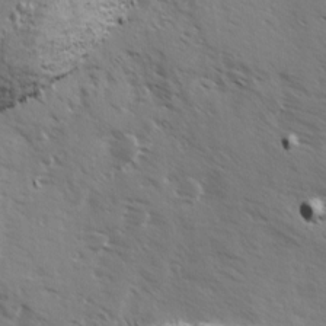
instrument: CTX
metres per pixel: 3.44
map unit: Ave
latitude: 13.3671
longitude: -102.1578
